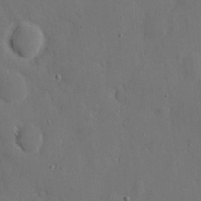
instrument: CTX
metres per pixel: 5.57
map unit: eHh
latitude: 7.0836
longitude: -68.4034
